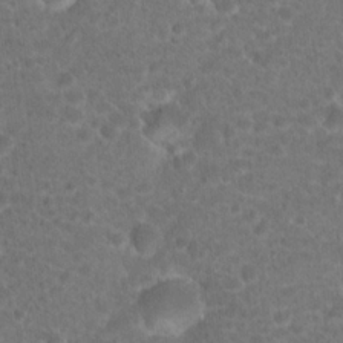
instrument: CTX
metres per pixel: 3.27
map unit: Hto
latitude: 18.5545
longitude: -40.5545
